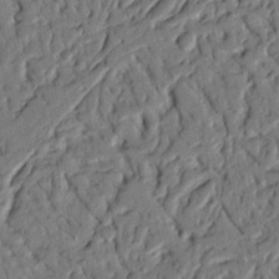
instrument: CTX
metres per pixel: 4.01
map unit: Nhu
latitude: 20.3656
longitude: -78.1011
